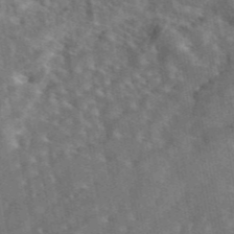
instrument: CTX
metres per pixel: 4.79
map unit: eAb
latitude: 44.9891
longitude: 116.5195
